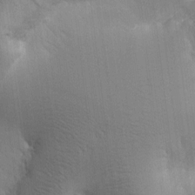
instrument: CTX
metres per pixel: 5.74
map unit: Htu
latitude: -0.1795
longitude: 172.1039
